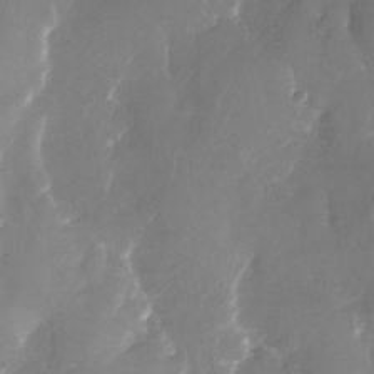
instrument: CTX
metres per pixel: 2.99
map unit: Nhu
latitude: -27.4832
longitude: -71.7638
